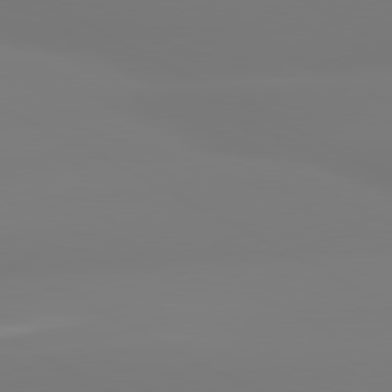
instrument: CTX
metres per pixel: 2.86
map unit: lApd
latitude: 80.6490
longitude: -156.4223
